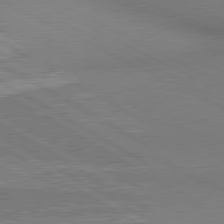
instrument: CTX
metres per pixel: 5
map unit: lApd
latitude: 80.6679
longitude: 145.1431
